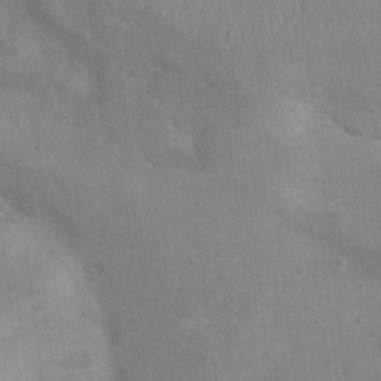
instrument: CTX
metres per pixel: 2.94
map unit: Nhu
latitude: 1.2348
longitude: -16.5167
